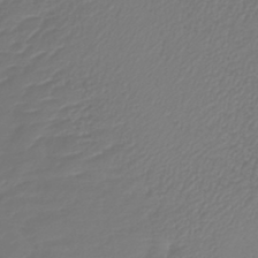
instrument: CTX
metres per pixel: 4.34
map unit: lHb
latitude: -43.1242
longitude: 77.0297
